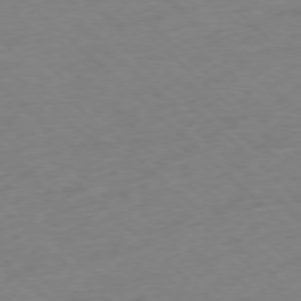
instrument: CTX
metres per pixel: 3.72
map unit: Ap
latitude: -77.6911
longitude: -79.2537
